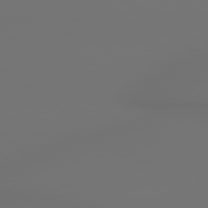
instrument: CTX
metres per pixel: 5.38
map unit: lApd
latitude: 79.1781
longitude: 177.8611
